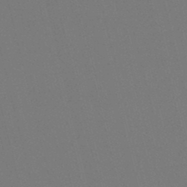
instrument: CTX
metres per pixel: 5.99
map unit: lHb
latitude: -47.5210
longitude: 61.1620
